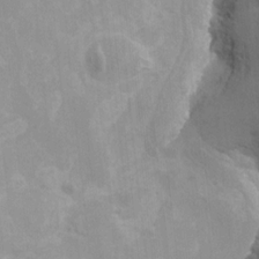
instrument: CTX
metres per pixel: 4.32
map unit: Nhu
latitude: -10.0472
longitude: -75.6127
